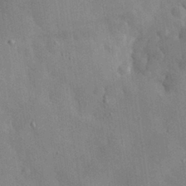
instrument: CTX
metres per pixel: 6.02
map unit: eHh
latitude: 30.7625
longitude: -72.6491
